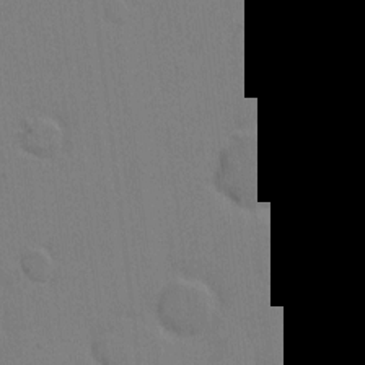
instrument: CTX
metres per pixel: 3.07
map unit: eHh
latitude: 6.8380
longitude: -65.8583
